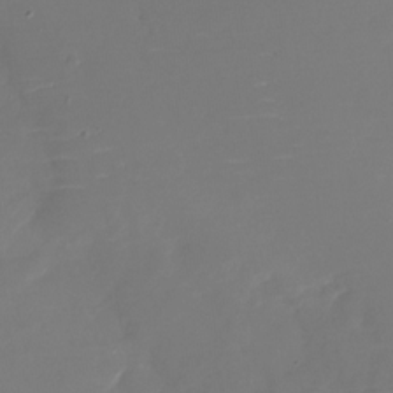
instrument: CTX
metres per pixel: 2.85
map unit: Nhu
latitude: -27.9178
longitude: -79.1026
